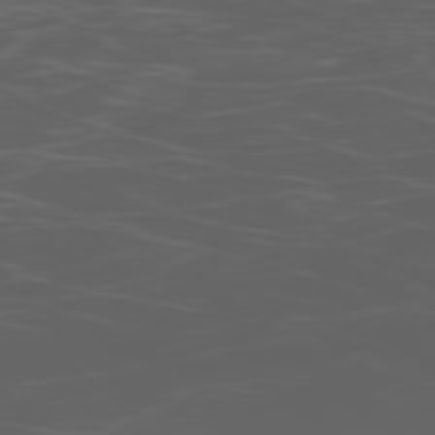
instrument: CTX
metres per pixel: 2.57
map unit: Ap
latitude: -78.8597
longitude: -71.8016
